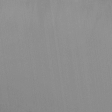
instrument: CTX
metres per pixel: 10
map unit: eHh
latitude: -8.6707
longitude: -68.5545
